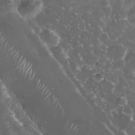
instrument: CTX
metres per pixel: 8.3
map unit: eHh
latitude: 34.1766
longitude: -61.6694
